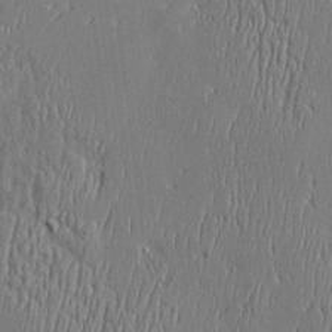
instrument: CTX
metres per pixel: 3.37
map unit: Htu
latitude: -5.4832
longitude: 175.4265
